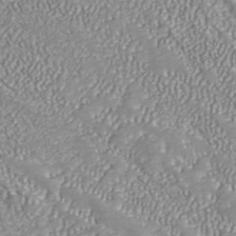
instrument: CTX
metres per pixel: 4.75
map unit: ANa
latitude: 41.8205
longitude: 18.3873
